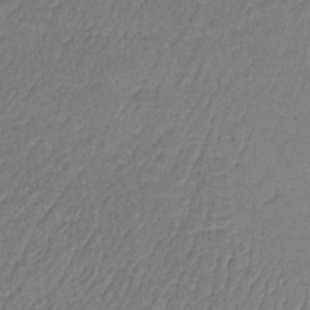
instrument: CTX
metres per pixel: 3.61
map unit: lHb
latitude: -35.6722
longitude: 65.2943
